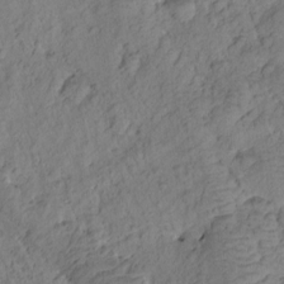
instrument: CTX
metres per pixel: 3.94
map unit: Htu
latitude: -0.3118
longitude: 174.8219
